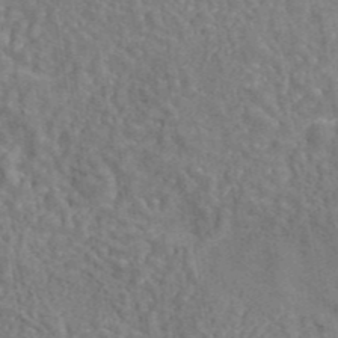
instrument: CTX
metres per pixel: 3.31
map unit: eAb
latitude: 43.2726
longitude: 106.4251
